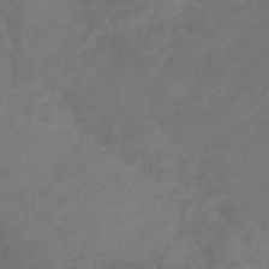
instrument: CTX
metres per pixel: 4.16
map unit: eHb
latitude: -32.8597
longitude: 72.4062
